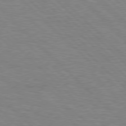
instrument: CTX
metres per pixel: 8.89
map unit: Hpe
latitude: 77.2537
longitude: -152.0444
